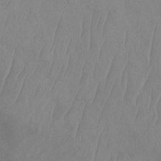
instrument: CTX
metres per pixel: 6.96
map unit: Nhu
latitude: -12.3495
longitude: -66.2711
